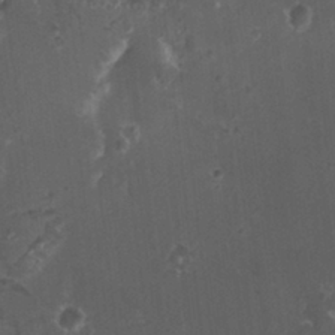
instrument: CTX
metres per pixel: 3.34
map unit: HNhu
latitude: 2.4601
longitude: 3.4643
